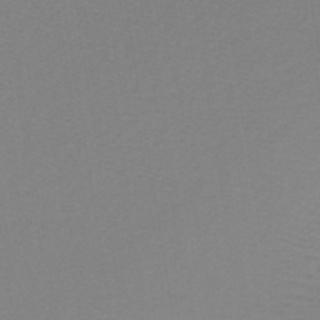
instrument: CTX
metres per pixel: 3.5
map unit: lHb
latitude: -41.1242
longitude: 64.0661
